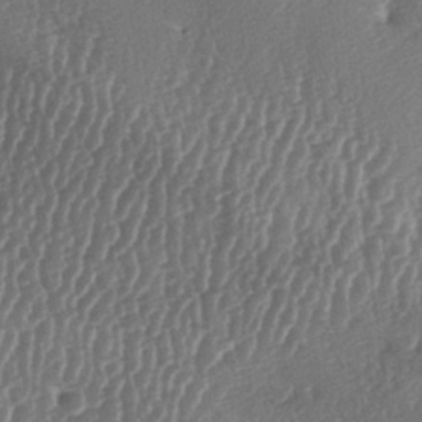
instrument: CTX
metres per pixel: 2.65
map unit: lAa
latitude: -6.0283
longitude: -129.9339
